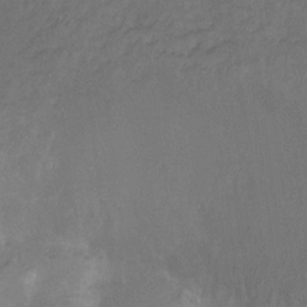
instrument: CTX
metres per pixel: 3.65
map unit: Hto
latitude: -10.3306
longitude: -36.9136
